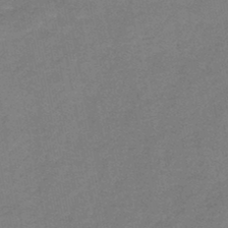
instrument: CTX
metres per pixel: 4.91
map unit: HNb
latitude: -46.5196
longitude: -36.2334
